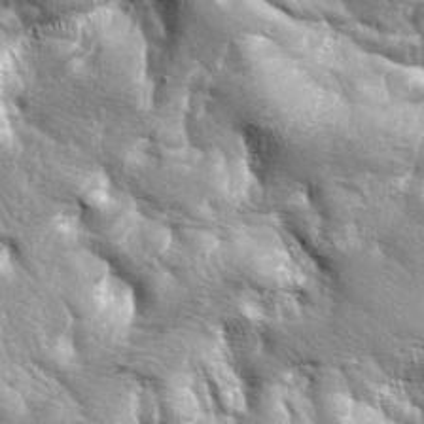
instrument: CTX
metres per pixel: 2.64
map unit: lAa
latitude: -6.5385
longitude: -125.5749
